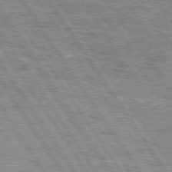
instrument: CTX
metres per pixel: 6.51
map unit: Hpe
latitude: 74.9325
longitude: -155.4993
